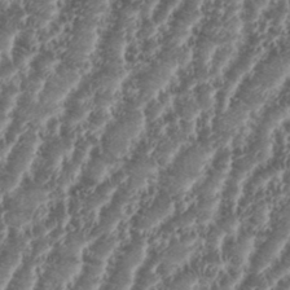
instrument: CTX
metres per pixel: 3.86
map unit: eHh
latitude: 35.0836
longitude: -135.8961
